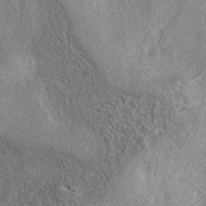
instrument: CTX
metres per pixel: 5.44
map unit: eAb
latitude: 36.8569
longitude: 112.8219
